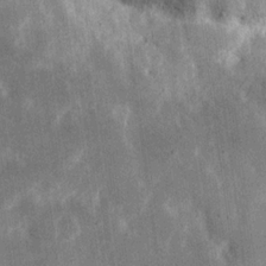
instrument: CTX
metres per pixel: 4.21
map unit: eHh
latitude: 20.1956
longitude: -71.4426
